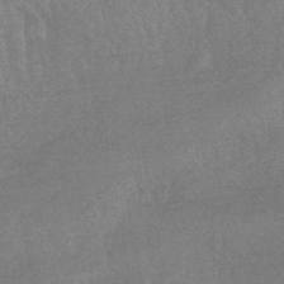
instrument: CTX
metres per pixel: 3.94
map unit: lHb
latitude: -43.4265
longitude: 81.0676
